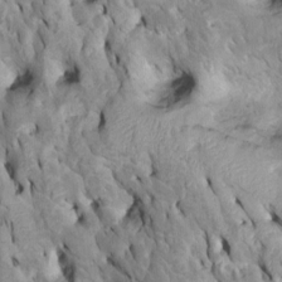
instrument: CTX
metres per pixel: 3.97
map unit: Htu
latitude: -6.3117
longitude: 145.1242
